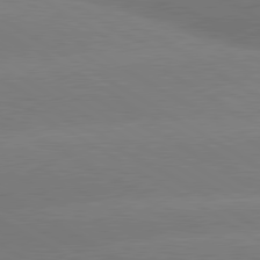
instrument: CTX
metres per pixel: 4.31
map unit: lApd
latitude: 80.4223
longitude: -149.3293
